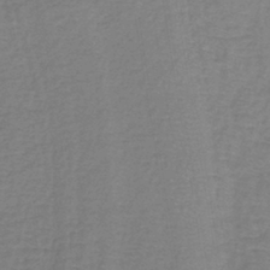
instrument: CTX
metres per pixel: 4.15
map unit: lHb
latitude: -41.6533
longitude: 59.7666
